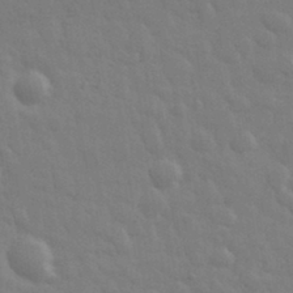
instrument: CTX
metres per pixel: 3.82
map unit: eHh
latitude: 32.8947
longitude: -70.3656
